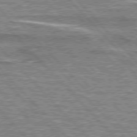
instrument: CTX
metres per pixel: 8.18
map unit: lApd
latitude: 76.5168
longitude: -81.3671
